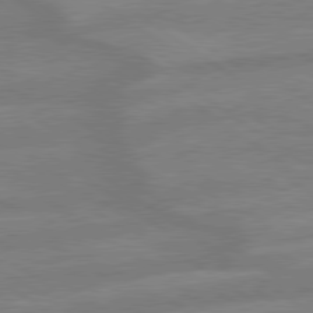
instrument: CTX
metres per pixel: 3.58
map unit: lApd
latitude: 79.4049
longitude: -164.4790
